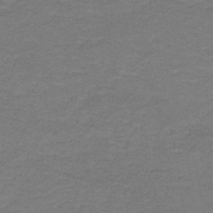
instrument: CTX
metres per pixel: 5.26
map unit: lHb
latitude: -41.9367
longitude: 53.8422
